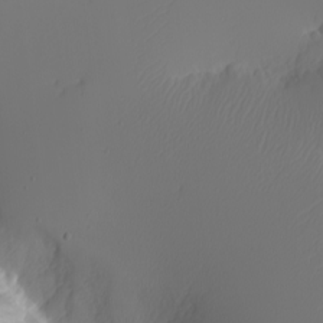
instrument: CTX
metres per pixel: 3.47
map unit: eHh
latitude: -5.2942
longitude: -87.5371
